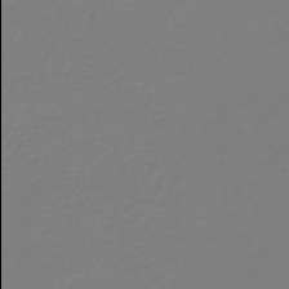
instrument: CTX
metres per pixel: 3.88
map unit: HNb
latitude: -46.3873
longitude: 54.0094
